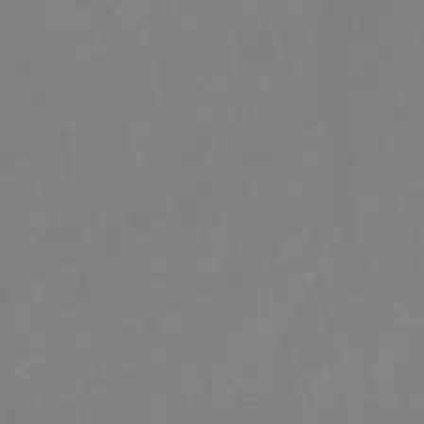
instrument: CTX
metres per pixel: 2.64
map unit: HNb
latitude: -44.9164
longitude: -39.3482
